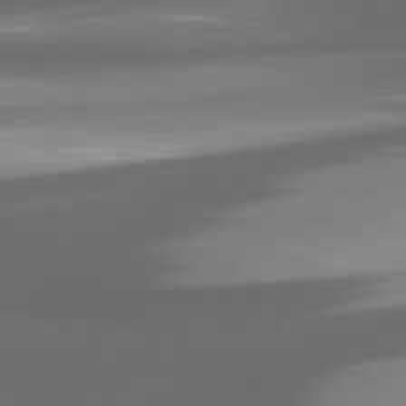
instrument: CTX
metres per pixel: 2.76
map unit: lApd
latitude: 81.1970
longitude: -146.5357
